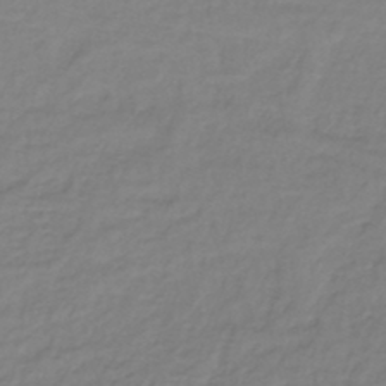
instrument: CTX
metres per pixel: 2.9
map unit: lHb
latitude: -37.1242
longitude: 61.9367
